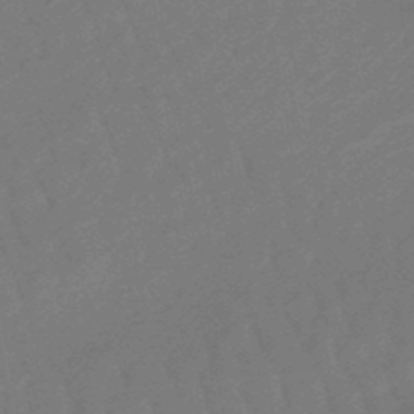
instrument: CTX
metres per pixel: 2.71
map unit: eHb
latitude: -47.1809
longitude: 82.1795
